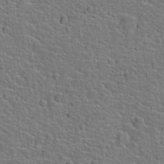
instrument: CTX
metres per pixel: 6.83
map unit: Hto
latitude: 22.2900
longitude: -46.4034
